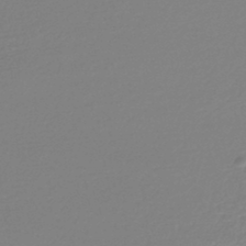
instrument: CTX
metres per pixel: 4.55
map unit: lHb
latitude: -44.6141
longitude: 78.1605
